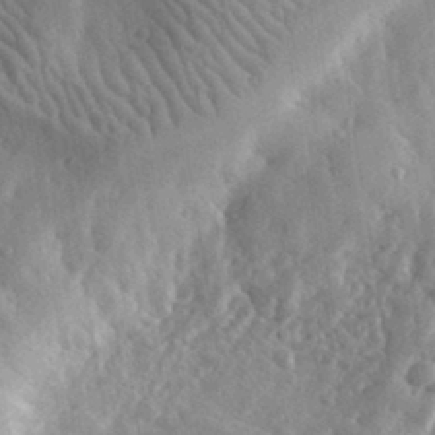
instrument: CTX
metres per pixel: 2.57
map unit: lHvf
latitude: 32.8191
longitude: -86.1767
